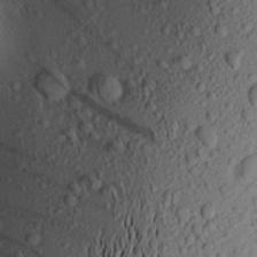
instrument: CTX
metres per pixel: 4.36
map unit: Aa
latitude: 18.0633
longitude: -148.7624
